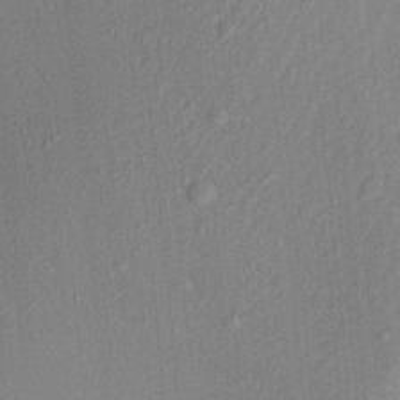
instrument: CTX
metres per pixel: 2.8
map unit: Aa
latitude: 22.0255
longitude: -147.5183
